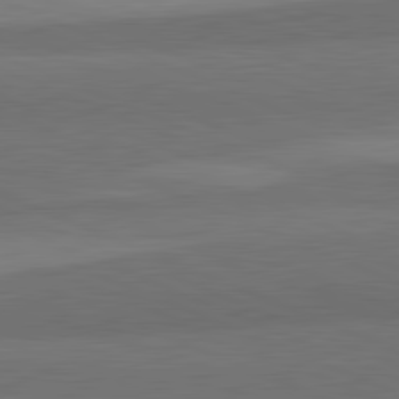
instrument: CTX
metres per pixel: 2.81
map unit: lApd
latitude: 82.2144
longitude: 156.2172
